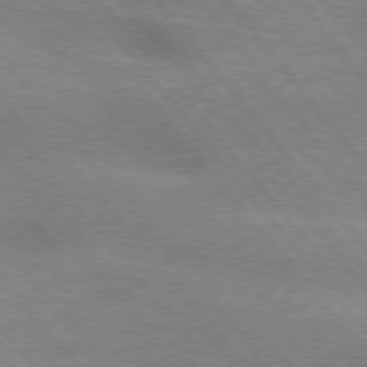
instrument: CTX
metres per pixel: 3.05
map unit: lApd
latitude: 76.1200
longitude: -61.4048
